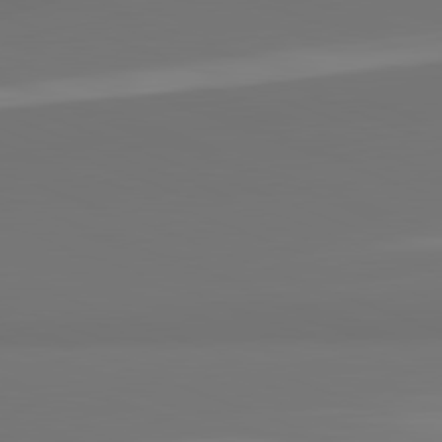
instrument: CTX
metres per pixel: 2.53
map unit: lApd
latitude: 82.2711
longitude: 159.9367
